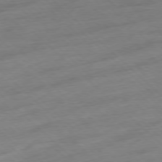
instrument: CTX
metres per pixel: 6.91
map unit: Ap
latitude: -77.7289
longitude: -98.0633
